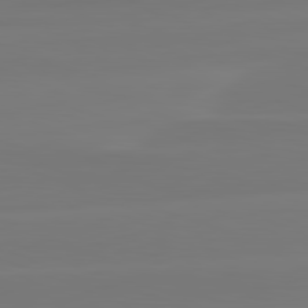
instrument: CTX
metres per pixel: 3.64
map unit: lApd
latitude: 81.8772
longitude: -135.2159
